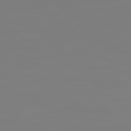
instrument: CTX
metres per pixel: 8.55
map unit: Hpe
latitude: 78.5357
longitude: 178.7274
